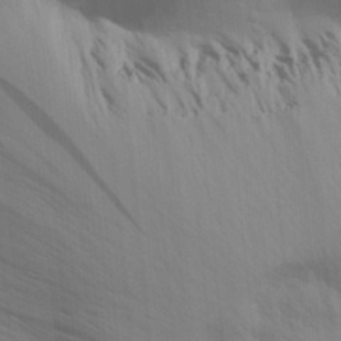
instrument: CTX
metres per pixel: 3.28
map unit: Aa
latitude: 27.6316
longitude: -139.4615
